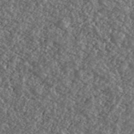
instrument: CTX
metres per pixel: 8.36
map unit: Ave
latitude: 40.2144
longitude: -111.3482
